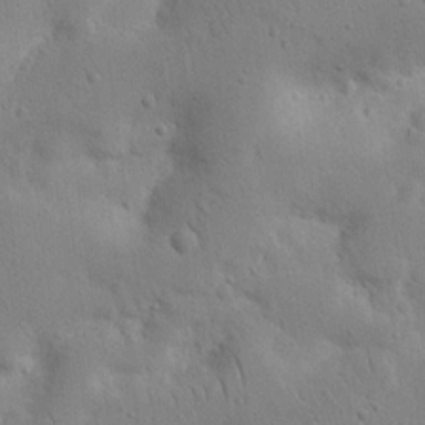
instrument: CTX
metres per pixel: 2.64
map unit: Nhu
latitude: 17.2348
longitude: -75.3482
